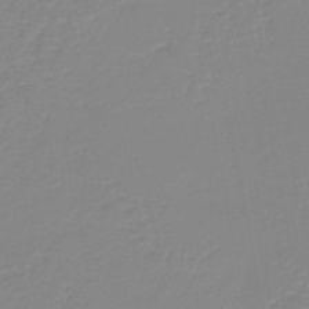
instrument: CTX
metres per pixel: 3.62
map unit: lHb
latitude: -44.1417
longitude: 54.7841
